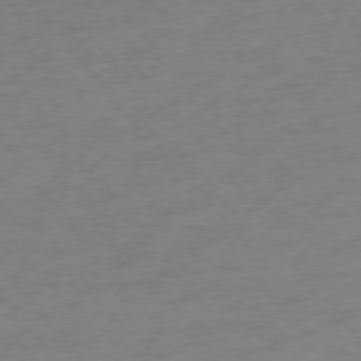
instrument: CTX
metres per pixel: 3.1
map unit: Ap
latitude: -75.5588
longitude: -65.3293
